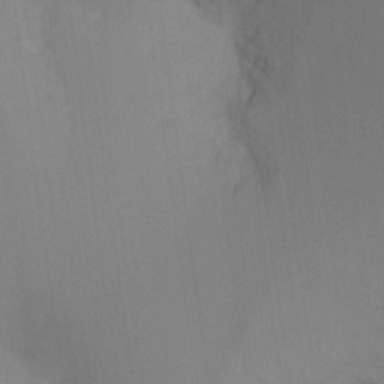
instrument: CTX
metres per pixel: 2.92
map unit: Ht
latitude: -16.7652
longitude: -47.6127
